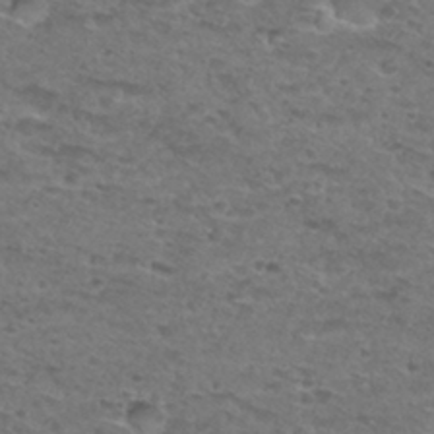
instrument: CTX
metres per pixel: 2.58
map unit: Hto
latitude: 30.2145
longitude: -48.2900
